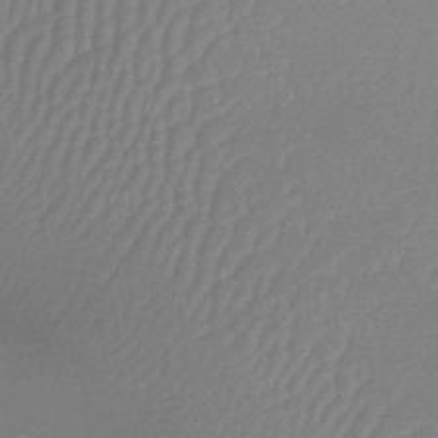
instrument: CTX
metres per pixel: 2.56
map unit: lHb
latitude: -36.3684
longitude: 69.2187
